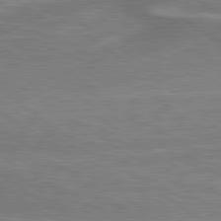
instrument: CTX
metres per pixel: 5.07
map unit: lApd
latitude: 79.6127
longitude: 170.8597
